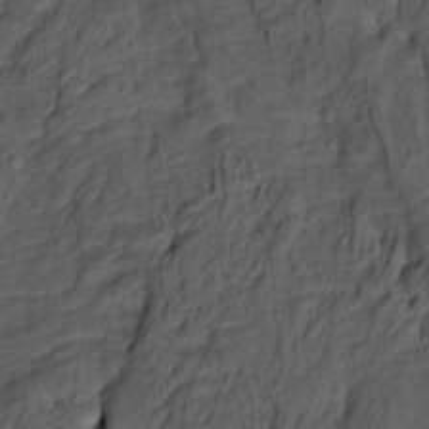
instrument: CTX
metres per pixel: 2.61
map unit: HNhu
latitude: 10.2145
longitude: 23.8800
